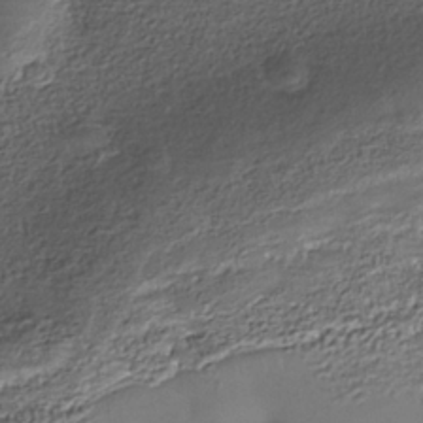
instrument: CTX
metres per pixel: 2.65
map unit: Nhe
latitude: -36.9541
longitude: -90.5357
